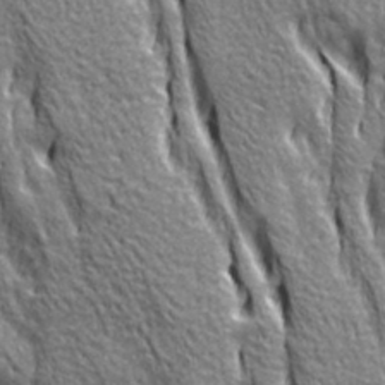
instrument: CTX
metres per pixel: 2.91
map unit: Ave
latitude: 20.7624
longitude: -135.2348
